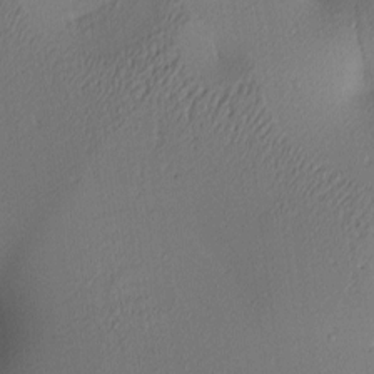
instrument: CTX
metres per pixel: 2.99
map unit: lAa
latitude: 3.4237
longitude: -115.7449
